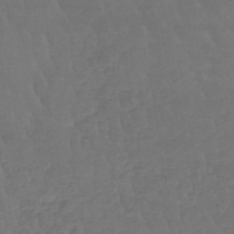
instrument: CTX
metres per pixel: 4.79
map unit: lHb
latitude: -42.8219
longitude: 66.2173
